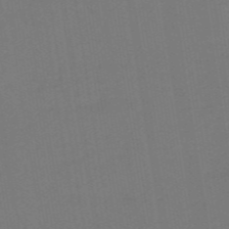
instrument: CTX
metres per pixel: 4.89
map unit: eHb
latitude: -48.8408
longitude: 87.4643
